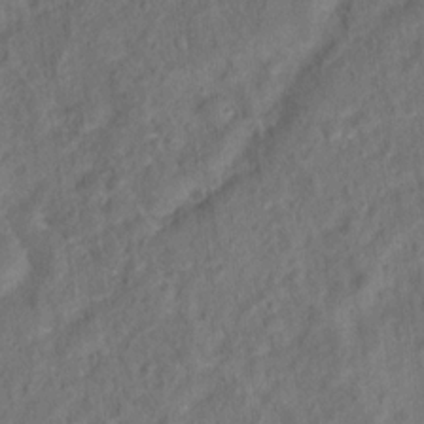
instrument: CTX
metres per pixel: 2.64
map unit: Ht
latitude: 14.7625
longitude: -37.4238
